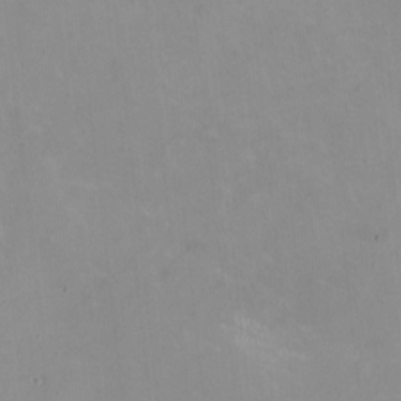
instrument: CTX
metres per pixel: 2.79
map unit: HNhu
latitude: -1.0676
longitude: -3.2348
